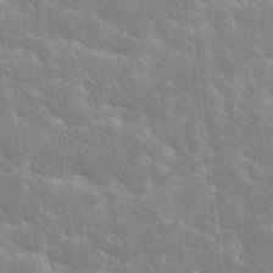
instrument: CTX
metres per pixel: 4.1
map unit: Hto
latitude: 20.4223
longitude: -40.1766
